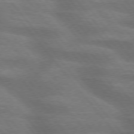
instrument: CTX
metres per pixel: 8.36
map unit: lApd
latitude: 75.1592
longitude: -58.7624
